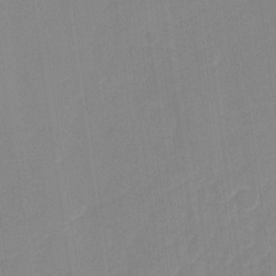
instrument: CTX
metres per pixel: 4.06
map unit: Nhu
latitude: -28.8219
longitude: -65.6694
